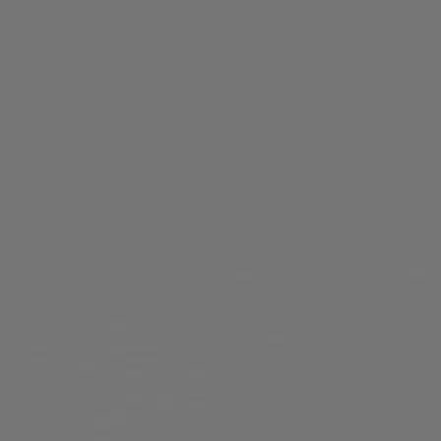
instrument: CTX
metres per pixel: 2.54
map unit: Hpe
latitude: 77.8961
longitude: -141.3859
